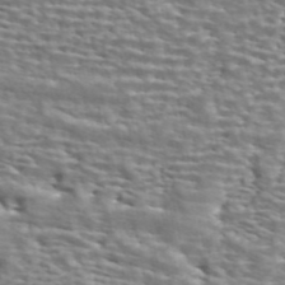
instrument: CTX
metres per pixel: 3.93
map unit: ANa
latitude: 45.1214
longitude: 30.7274
